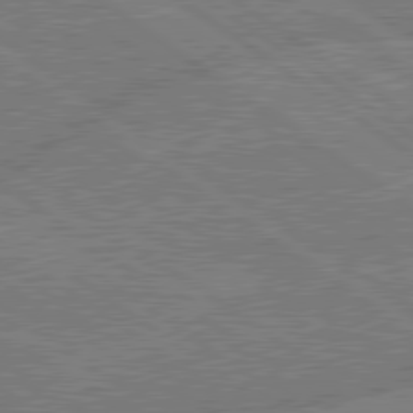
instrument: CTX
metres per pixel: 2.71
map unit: lApd
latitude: 79.5182
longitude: -145.0269
